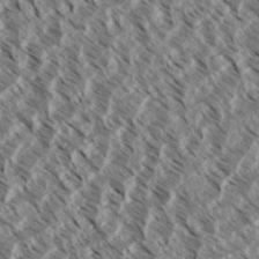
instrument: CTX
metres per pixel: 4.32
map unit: eHh
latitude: 34.8758
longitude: -139.4237
